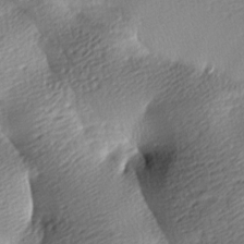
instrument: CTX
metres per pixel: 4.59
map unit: lAa
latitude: -8.9542
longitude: -126.3090
